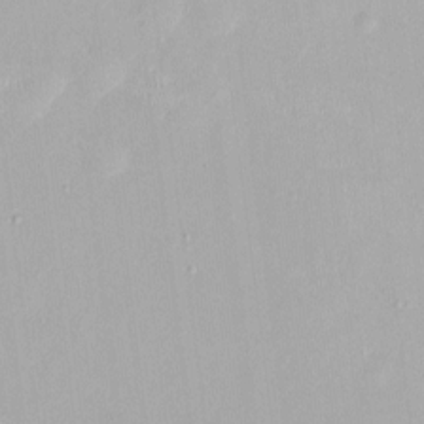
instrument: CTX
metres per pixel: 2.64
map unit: HNhu
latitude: -0.0094
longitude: -5.0080
